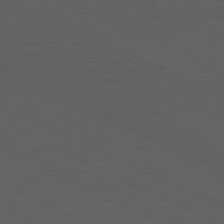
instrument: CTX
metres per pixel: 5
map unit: Ap
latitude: -77.5021
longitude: -74.1578
